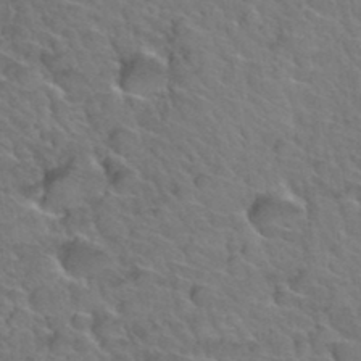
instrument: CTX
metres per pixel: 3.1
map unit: Hto
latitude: 34.5356
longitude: -47.1592
